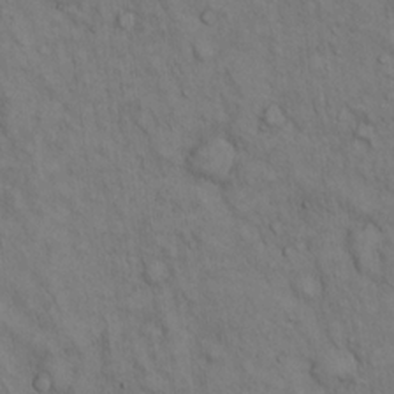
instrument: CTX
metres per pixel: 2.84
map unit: Hto
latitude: 13.3293
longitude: -59.8017
